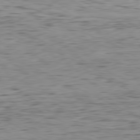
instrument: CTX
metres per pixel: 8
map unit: Hpe
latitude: -81.2754
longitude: 11.5021
